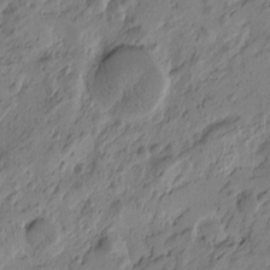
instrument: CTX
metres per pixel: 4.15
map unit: Htu
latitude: -5.5210
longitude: -179.5183
